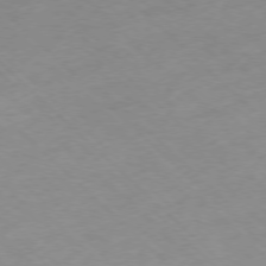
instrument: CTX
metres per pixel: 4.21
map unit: Ap
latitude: -77.4454
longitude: -60.7246
